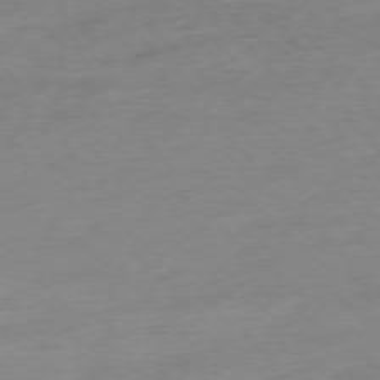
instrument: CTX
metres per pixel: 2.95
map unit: Ap
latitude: -77.0675
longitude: -62.5735
